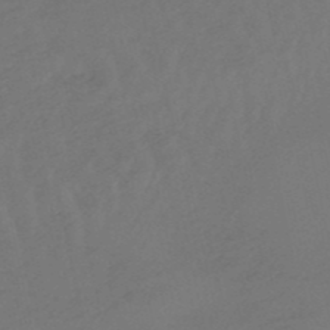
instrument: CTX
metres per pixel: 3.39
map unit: lHb
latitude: -50.5196
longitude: 81.1998
